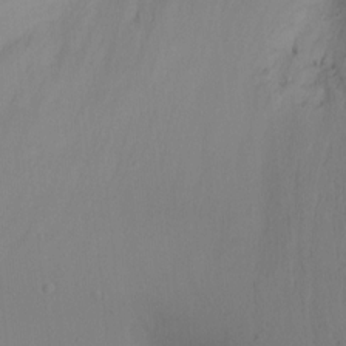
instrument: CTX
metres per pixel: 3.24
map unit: Ht
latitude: -8.2739
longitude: -36.9892
